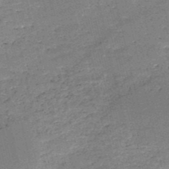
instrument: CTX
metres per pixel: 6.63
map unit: HNb
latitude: -50.1417
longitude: -40.8569
